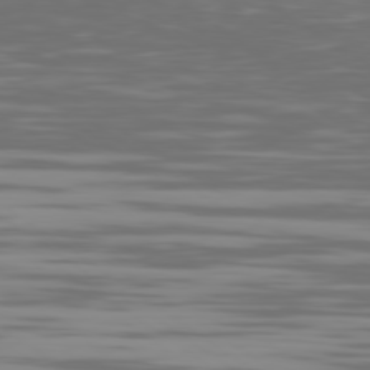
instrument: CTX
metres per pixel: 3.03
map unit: Ap
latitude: -79.6344
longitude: -103.7072
